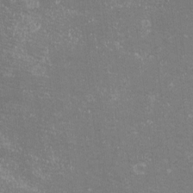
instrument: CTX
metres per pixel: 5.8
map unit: eHh
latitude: -11.6911
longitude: -62.4034
